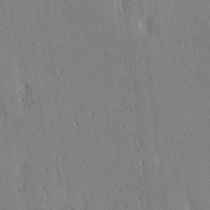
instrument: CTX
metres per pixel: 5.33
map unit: Htu
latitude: 3.4615
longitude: 151.0486
